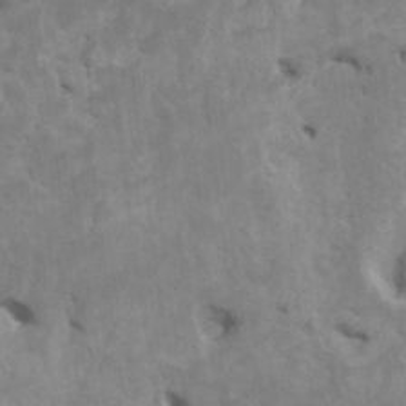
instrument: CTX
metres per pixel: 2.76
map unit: HNhu
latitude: 4.9136
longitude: -2.5357
